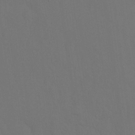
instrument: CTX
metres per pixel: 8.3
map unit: eHh
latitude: 18.7435
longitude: -67.2159
